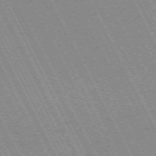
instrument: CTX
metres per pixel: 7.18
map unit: Hpe
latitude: -70.9731
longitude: 14.5574
